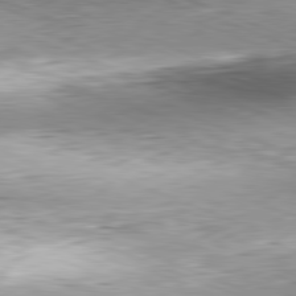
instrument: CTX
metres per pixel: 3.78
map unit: Hpe
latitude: -82.1417
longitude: 12.6708
